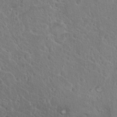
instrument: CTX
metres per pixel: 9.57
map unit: Hto
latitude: 17.6316
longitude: -37.1214
